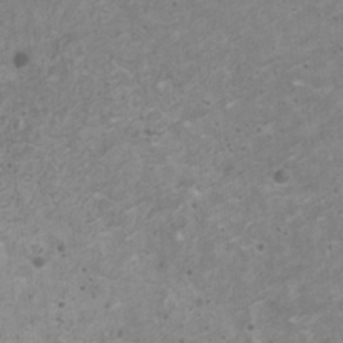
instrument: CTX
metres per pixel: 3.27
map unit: HNhu
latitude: -0.6897
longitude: 2.7274
